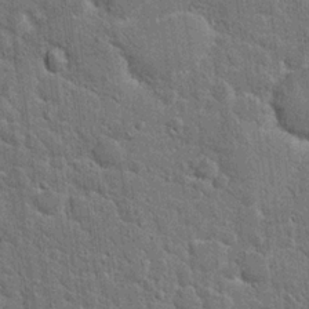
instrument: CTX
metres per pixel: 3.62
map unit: Hto
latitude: 15.6694
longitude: -34.3845
